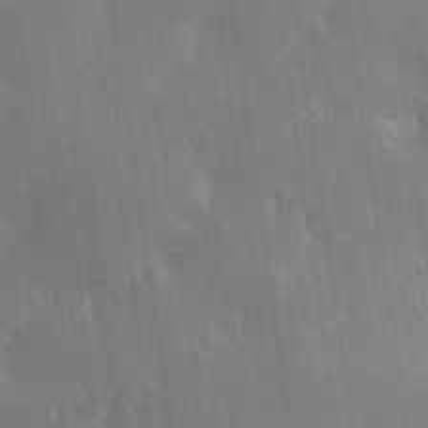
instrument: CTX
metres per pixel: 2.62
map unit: Hve
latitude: 31.2537
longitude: 149.2565
